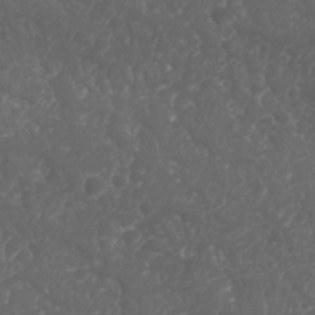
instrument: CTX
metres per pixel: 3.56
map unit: Nhu
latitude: 26.1011
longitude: -63.8395
